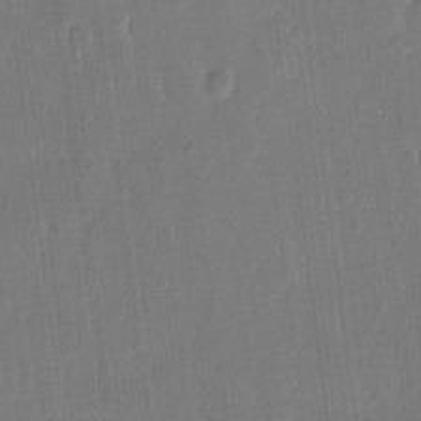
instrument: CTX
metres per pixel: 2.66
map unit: eHh
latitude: 14.6302
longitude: -69.6127
